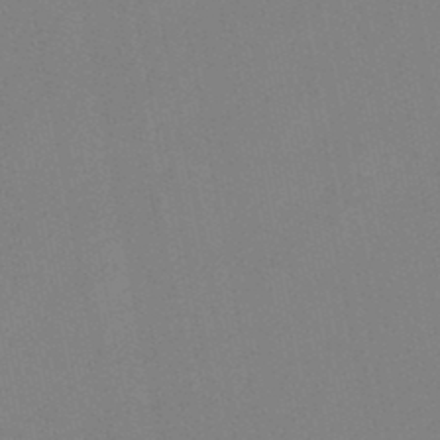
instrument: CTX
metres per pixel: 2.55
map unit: lHb
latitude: -48.1228
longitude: 71.7478
